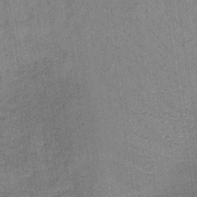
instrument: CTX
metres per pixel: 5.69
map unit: lHb
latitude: -35.5777
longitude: 68.5573
